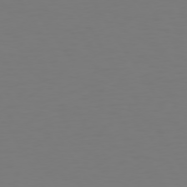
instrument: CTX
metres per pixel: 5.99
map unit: Hpe
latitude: 73.4427
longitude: -122.5735
